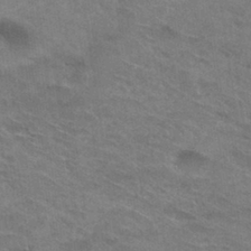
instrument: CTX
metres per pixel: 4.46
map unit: Hto
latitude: 30.6302
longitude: -47.2159
